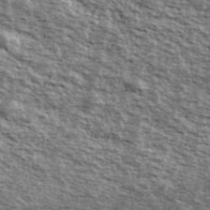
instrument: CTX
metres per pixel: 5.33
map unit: Ave
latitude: 39.8394
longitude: -108.3845
